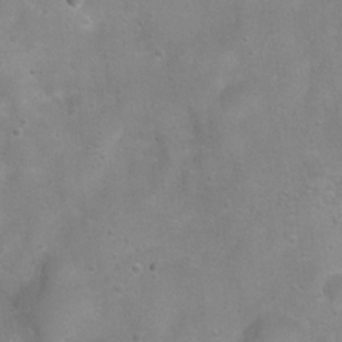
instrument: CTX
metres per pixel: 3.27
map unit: Ht
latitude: 4.5735
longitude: -20.3656
